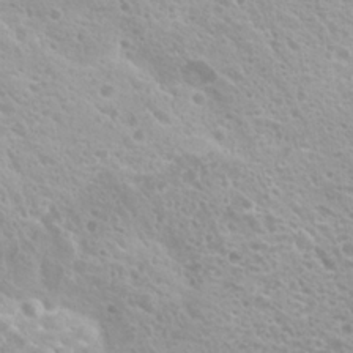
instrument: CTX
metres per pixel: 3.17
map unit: Hto
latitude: 20.3845
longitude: -33.7072
